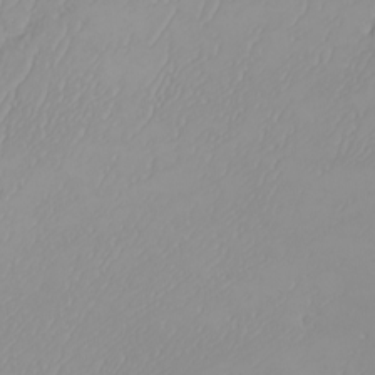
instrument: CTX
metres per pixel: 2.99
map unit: Nhu
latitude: -6.2739
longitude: -89.0270
